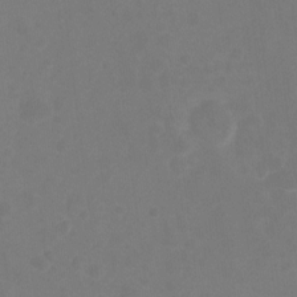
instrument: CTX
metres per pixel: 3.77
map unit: Hto
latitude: -7.5777
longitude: -39.2915
